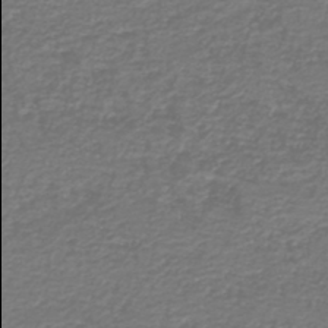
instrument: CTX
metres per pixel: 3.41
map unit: HNb
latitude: -42.6896
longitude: 50.0094
